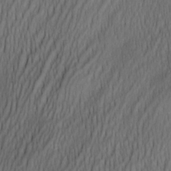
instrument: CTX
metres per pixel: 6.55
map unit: Nve
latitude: -23.5399
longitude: -138.1200
